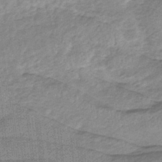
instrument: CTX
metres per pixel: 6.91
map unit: lHb
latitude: -39.7100
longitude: 69.5399
